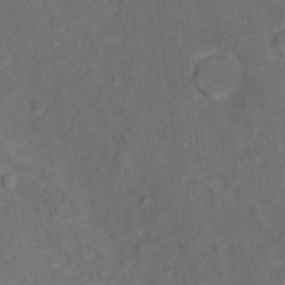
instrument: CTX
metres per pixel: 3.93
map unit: Hto
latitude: 15.4994
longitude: -36.4223
